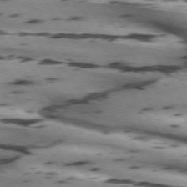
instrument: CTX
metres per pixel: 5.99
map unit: lApd
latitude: 72.2901
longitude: -52.6491
